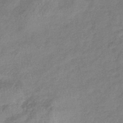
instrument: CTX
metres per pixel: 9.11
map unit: lHb
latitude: -40.2739
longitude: 75.3510
